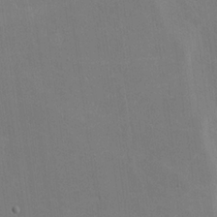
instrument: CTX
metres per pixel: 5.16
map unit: lHvf
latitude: -11.3132
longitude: -102.2522
